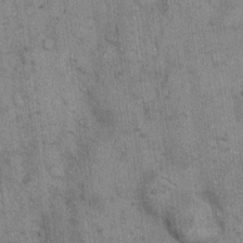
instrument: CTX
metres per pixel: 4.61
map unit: eHh
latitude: 15.5560
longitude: -66.1199
